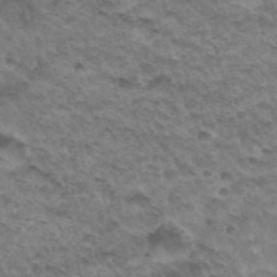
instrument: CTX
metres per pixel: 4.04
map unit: Hto
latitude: 33.6316
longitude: -47.3293
